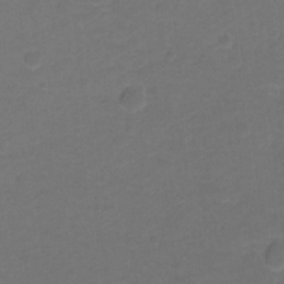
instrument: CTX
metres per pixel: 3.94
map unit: Hto
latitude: -1.3888
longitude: -34.5545
